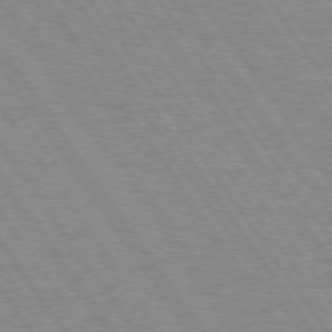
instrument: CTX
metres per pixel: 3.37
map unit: Hpe
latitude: 73.9151
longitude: -137.3104
